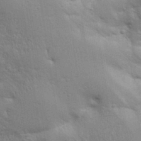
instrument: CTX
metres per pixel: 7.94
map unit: Aa
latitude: 33.7450
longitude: -142.9892
